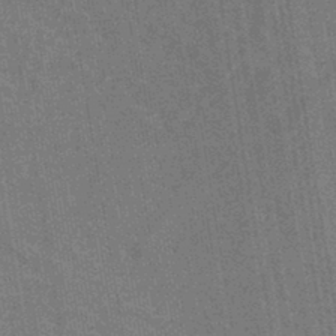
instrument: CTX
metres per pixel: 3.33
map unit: lHb
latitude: -40.5385
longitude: 75.7289
